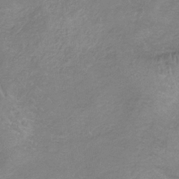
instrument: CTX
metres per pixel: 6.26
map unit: HNb
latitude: -34.8597
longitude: 56.2361
